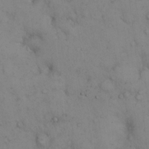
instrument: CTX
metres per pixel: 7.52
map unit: Hto
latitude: 12.2901
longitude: -59.5560
